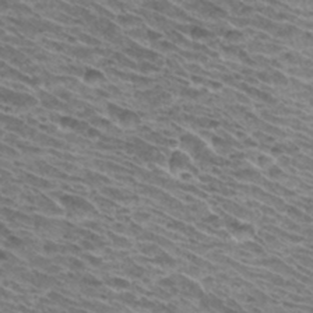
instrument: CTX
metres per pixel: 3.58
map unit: Hto
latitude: 33.0270
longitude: -40.2522
